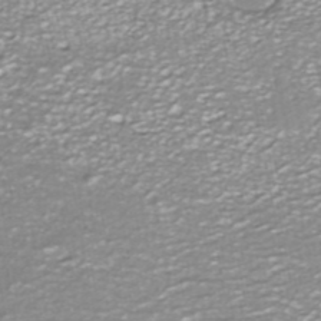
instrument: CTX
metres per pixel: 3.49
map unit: ANa
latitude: -40.2550
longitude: 102.7463
